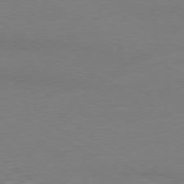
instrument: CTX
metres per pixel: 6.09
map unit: Ap
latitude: -79.5777
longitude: -83.3670
